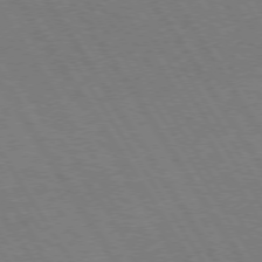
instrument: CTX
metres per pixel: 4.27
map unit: Hpe
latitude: 73.4238
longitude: -123.7450
